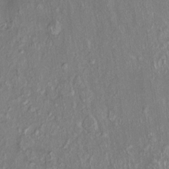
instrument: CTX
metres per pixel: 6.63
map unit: HNhu
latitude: 3.1214
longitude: 8.1795
